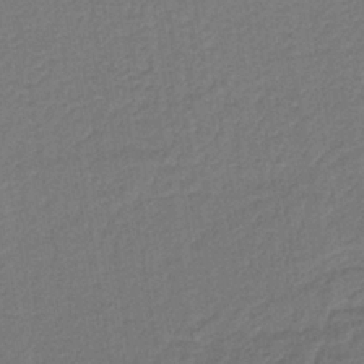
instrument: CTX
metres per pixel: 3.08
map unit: HNb
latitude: -34.1795
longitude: 62.4251
